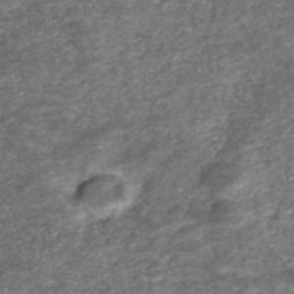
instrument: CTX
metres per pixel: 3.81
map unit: ANa
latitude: 42.2523
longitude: 27.1809
